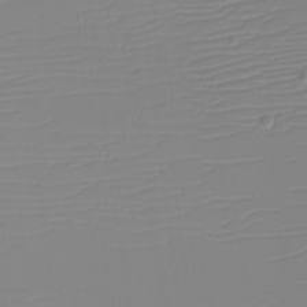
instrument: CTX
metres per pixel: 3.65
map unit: eHh
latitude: -6.1039
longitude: -84.4790
